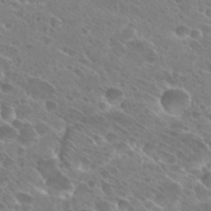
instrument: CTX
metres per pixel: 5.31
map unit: Hto
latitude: 27.3860
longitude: -39.7638
